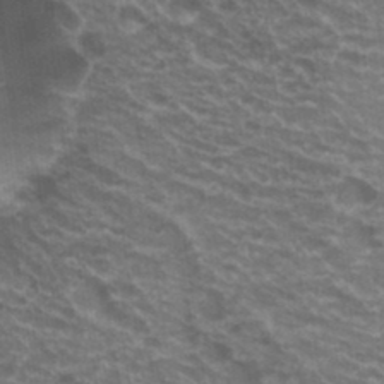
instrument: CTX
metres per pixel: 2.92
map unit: Hto
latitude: 20.3279
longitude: -36.5924
